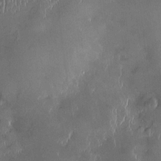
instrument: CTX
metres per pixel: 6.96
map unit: Htu
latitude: -1.6722
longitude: 149.5966
